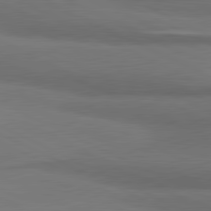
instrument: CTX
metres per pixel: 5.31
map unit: lApd
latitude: 81.3104
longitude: 175.5210
